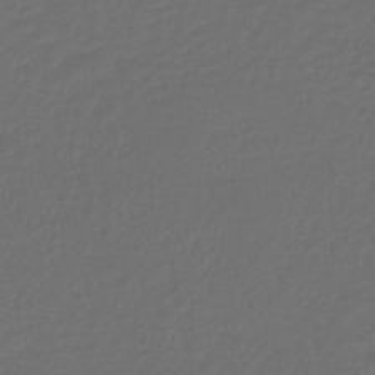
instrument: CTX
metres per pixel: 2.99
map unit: lHb
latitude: -43.4454
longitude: 60.9164
